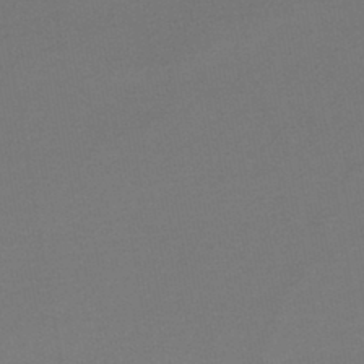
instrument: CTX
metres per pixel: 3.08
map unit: lHb
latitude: -42.8408
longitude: 73.5777
